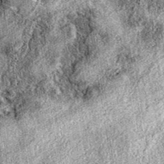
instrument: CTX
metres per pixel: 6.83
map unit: eAb
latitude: 38.7624
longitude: 111.8233
